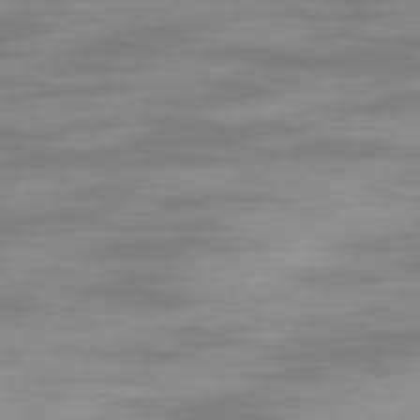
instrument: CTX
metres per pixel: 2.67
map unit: Ap
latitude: -78.5573
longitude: -96.3467
